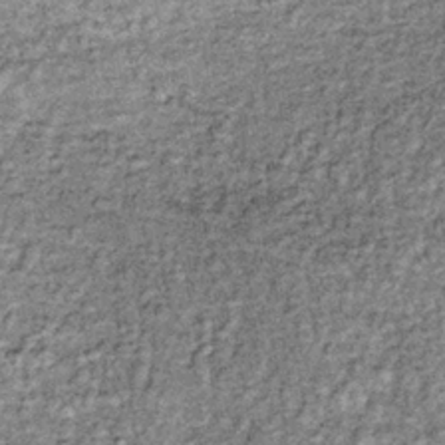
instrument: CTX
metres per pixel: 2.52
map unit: lHb
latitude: -36.2928
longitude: 66.6519
